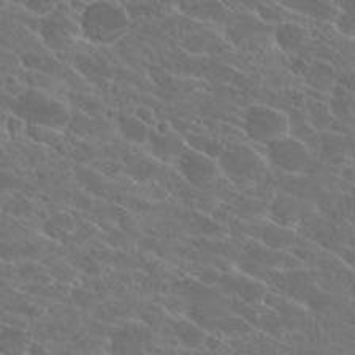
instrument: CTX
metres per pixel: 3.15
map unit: Hto
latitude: 25.1403
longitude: -39.4993
